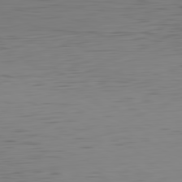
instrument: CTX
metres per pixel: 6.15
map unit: Hpe
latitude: -81.9367
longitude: 16.6330
